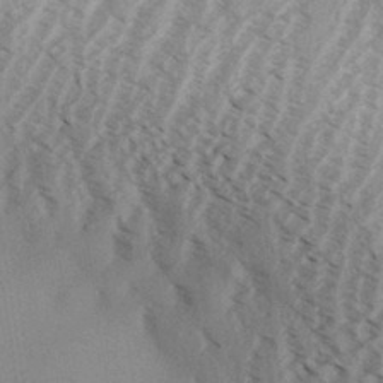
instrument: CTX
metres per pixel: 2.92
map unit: Aa
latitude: 32.4412
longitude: -138.3278
